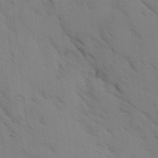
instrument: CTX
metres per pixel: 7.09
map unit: Ave
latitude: -0.7086
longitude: -111.6316
